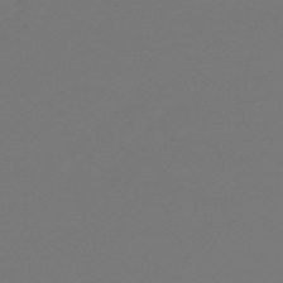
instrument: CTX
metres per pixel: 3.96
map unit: lHb
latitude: -47.8233
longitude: 65.1431
